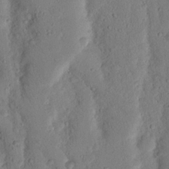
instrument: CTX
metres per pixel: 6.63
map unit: Nhu
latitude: 18.6868
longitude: -76.5168
